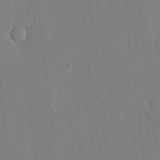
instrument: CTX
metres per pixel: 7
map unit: eHh
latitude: 5.3104
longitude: -72.7247
